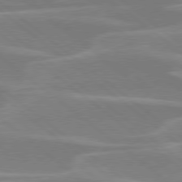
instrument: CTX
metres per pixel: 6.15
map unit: Hpe
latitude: 78.2712
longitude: -126.6302
